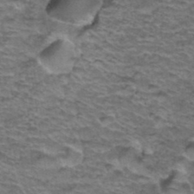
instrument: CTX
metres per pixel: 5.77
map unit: Hto
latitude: 38.0822
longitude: -43.6505
